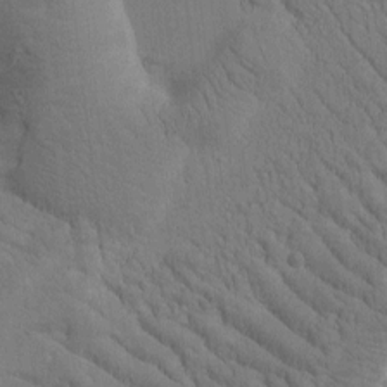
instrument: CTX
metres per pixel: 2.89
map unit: Htu
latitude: -1.3699
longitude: 172.4818
